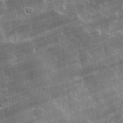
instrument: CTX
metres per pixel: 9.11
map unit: lHvf
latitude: 32.8002
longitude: -91.2915
